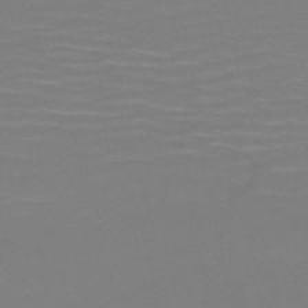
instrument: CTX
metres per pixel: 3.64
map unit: HNb
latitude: -50.9353
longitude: -46.4034
